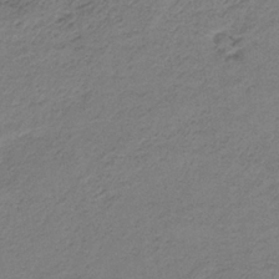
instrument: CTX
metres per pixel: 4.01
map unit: HNb
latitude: -33.8801
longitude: 58.6518
